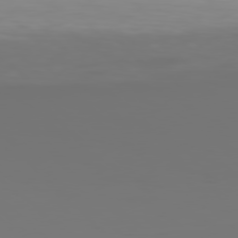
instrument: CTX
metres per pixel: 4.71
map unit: Hpe
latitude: 77.3670
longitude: -135.6505
